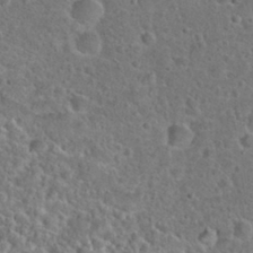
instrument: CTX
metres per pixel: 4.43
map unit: Hto
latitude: 23.7072
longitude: -48.2145
